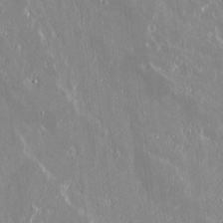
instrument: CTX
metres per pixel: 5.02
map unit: lAvf
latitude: 14.7436
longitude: -129.0458
